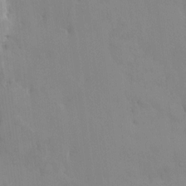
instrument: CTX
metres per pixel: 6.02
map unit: HNhu
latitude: 6.3845
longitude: 1.0109
